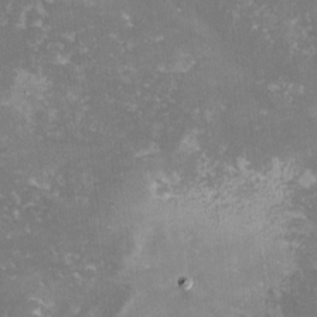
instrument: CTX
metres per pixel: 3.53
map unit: lHvf
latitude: -14.8975
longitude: -99.0836
